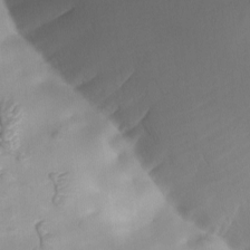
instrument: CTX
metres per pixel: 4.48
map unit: Ave
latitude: -8.6329
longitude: -122.5357
